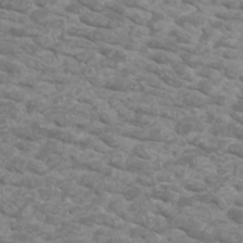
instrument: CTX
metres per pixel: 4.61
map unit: Htu
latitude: 2.4412
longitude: -20.8758
